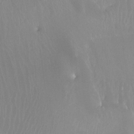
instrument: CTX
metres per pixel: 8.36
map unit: Ht
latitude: -15.2565
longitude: -44.2144
